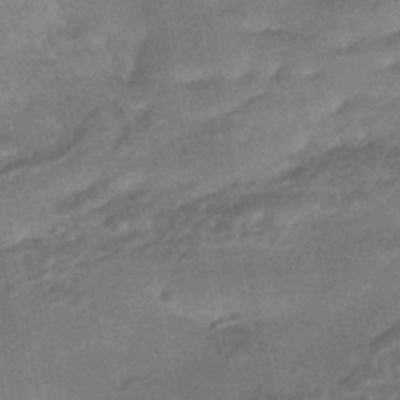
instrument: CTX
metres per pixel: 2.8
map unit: HNhu
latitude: -44.1417
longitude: 91.6911
